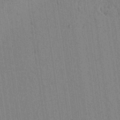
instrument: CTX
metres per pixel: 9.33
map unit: lAvf
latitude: 6.9136
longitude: 164.5385
